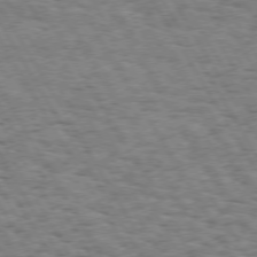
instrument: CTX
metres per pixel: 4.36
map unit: Hpe
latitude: 73.1026
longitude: -129.7072
